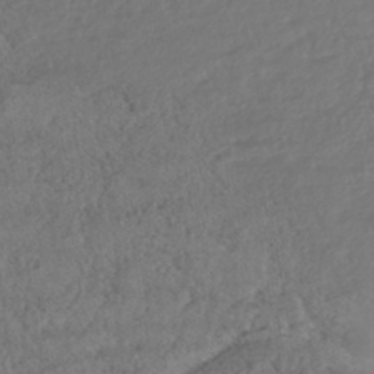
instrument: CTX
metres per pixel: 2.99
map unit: HNhu
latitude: -45.6155
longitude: 107.0487
